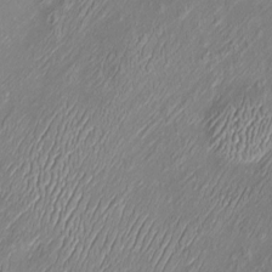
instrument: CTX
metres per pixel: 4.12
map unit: Htu
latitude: -6.5385
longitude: 157.5588
